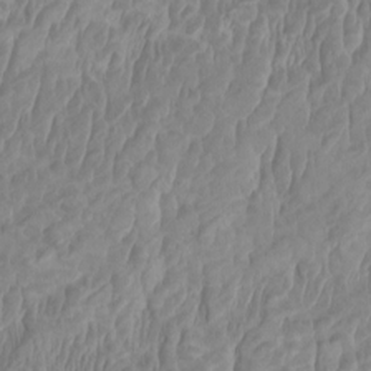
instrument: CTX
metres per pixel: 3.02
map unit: HNhu
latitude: 3.8016
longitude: -3.3859
